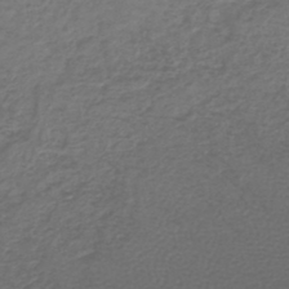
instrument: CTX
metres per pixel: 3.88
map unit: lHb
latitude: -43.2375
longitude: 71.3321
